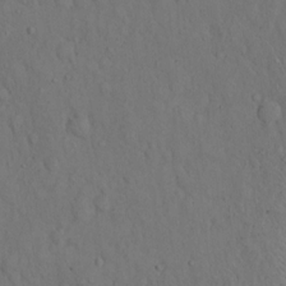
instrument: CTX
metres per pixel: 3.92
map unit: Hto
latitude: 14.5735
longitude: -61.8961
